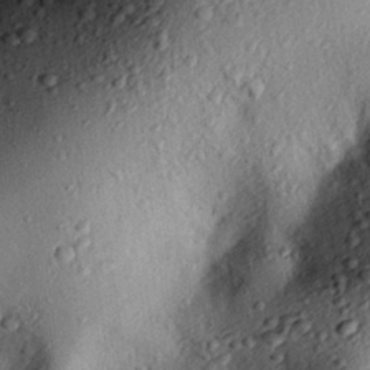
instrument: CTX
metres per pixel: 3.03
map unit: eHh
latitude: 24.6868
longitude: -78.6869
